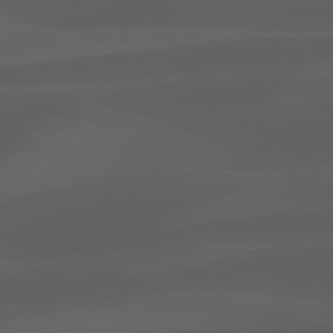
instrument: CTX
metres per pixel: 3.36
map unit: lApd
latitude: 81.4615
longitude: 123.2565
